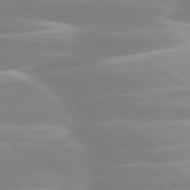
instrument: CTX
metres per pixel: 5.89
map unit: lApd
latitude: 80.2145
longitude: -128.3467
